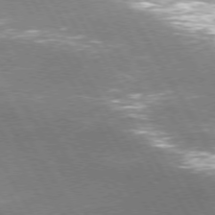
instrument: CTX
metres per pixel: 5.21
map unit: Hpe
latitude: 74.2145
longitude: -141.5749
